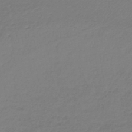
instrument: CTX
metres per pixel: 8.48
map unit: lHb
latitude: -43.2942
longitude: 69.2564
